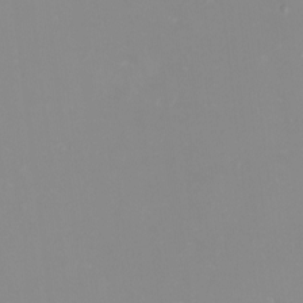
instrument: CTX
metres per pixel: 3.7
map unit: eHh
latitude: -4.2739
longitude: -76.2900
